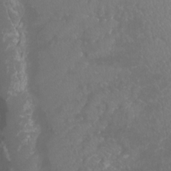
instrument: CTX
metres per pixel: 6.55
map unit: Htu
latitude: -11.1242
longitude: -72.6301
